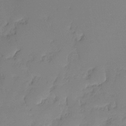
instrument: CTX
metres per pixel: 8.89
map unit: Ht
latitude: -16.1417
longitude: -43.4615
